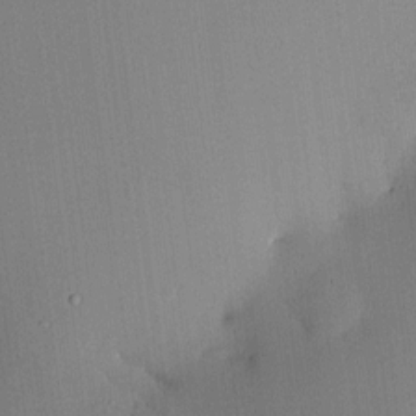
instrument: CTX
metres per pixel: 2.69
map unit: HNhu
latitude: 10.4979
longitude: 16.1039
